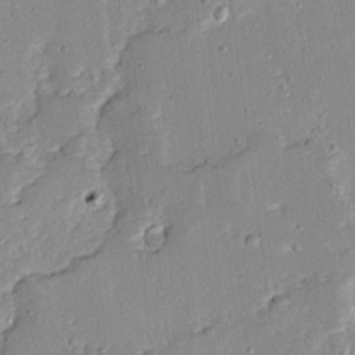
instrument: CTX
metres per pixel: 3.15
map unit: Ave
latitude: 13.0459
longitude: -134.7057
